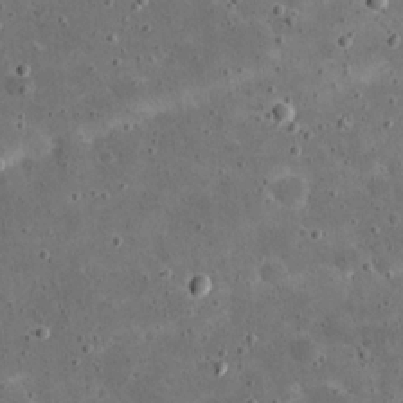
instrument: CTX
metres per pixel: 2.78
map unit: eHh
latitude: 21.0837
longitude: -65.4048
